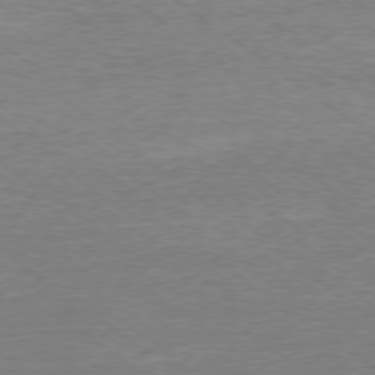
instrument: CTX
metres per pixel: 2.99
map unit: Ap
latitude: -79.3698
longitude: -82.0633
